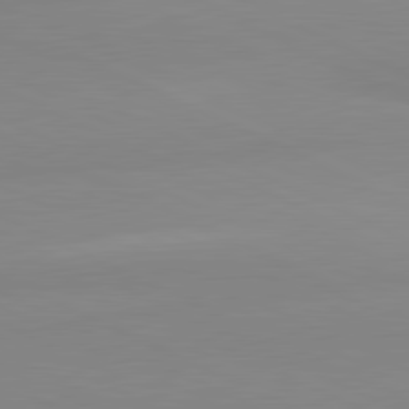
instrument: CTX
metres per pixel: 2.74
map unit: lApd
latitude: 81.5560
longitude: 178.7652
